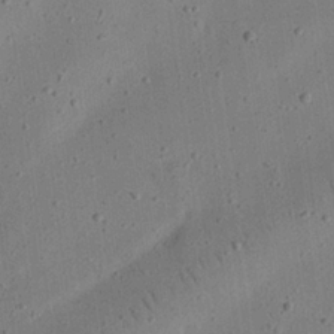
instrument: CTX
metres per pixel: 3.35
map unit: eHh
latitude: 24.5734
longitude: -68.9325
